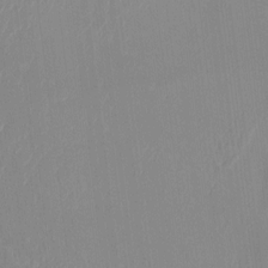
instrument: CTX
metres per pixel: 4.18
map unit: HNhu
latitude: -1.3888
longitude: -7.1781
